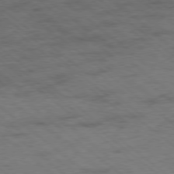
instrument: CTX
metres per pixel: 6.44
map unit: Ap
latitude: -78.7085
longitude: -50.3845
